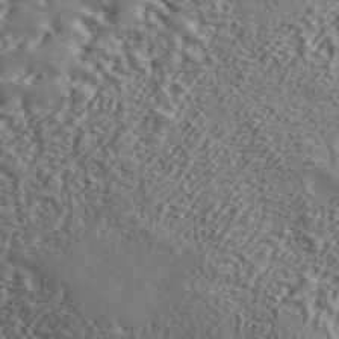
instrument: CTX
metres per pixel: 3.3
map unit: ANa
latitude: 45.2159
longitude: 44.6896
